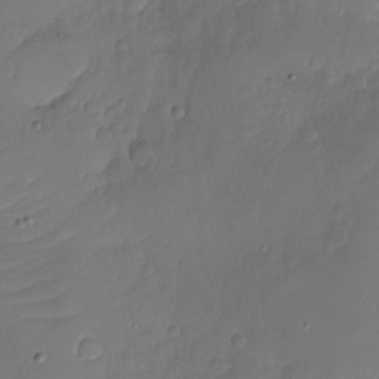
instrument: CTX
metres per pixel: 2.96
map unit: Nhu
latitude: -19.6155
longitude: -57.3103
